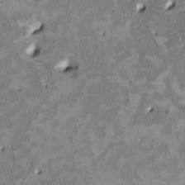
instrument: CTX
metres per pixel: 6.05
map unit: HNhu
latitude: 2.6868
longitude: -4.5357
